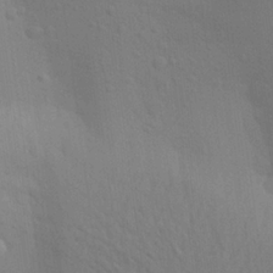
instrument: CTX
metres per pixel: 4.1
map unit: Aa
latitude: 23.0458
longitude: -145.1781
